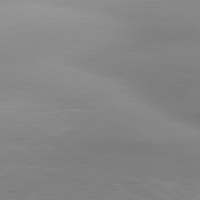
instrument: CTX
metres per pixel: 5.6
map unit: lApd
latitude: 80.6679
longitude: 123.5399
